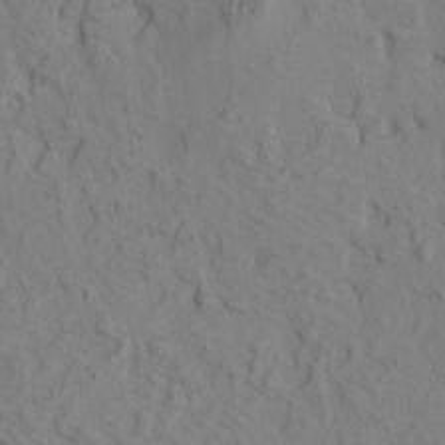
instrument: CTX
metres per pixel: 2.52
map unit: eHh
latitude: -0.8030
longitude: 17.0298
